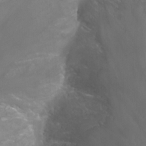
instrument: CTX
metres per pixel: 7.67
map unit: Nhu
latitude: -13.0864
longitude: -65.7639
